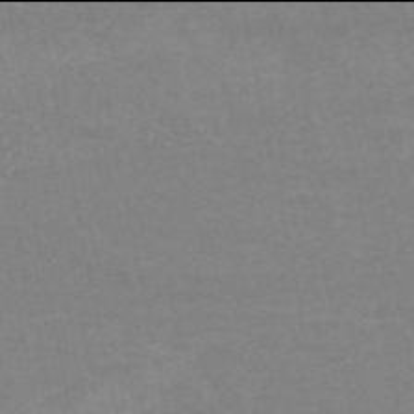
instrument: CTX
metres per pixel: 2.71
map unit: HNb
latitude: -54.0094
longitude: -34.2144
